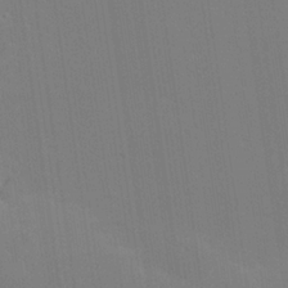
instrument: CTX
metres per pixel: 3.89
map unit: Hve
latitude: 26.9514
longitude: -91.7261
